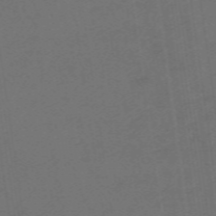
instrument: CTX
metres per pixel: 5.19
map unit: eHb
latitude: -49.8423
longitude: 84.1038
